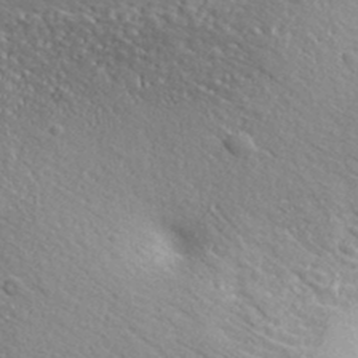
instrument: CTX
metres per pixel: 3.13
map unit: lHvf
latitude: 36.6491
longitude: -87.1970
